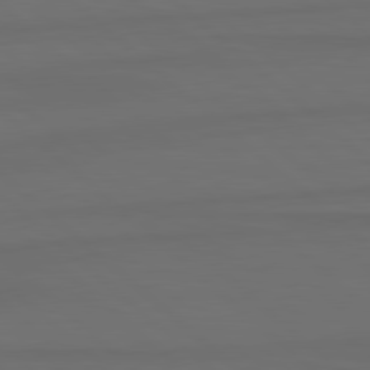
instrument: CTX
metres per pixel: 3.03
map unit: lApd
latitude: 80.0822
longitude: -114.4034
